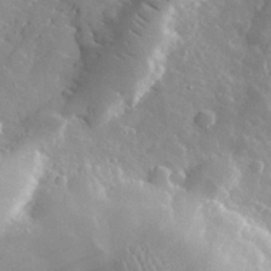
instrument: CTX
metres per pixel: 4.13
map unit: lHvf
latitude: 34.6679
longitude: -86.4601
